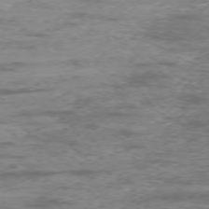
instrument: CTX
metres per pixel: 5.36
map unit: Ap
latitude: -76.8219
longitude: -68.5735
